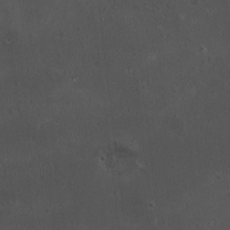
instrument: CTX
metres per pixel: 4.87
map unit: HNhu
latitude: 4.1956
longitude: 4.9352
